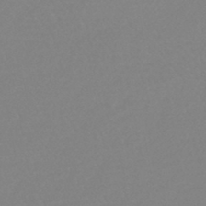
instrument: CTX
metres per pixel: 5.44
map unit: lHb
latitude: -44.2928
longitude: 77.9556
